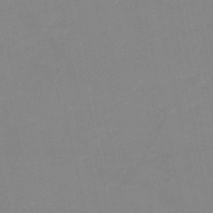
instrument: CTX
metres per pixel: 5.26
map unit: HNb
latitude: -50.0283
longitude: -40.4034
